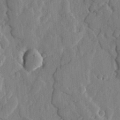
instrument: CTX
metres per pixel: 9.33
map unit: lHvf
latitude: 17.5749
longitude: -113.1592
